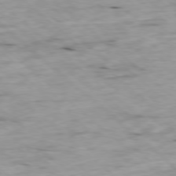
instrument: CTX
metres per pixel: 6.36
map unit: Ap
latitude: -78.4440
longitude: -89.0459
